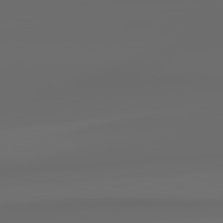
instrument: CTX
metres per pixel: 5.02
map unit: lApd
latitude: 79.0648
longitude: -139.4804
